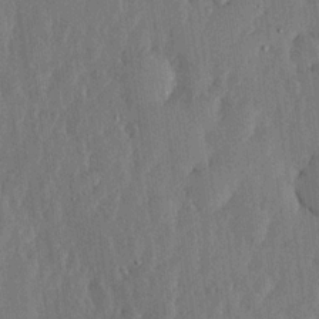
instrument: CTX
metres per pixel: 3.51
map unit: lHvf
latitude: 18.7813
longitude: -116.6302
